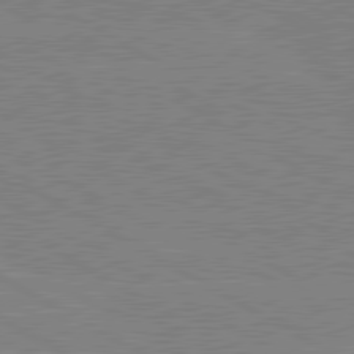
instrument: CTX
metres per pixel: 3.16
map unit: lApd
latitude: 80.4601
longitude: -126.5357
